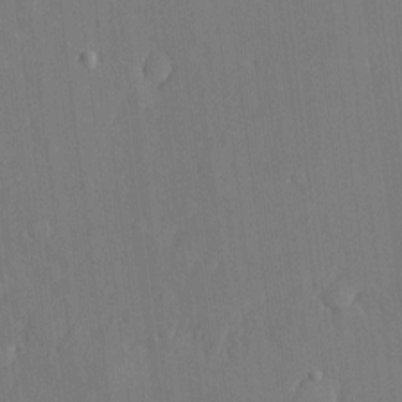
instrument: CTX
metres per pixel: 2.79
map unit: eHh
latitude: 5.1025
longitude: -72.9325
